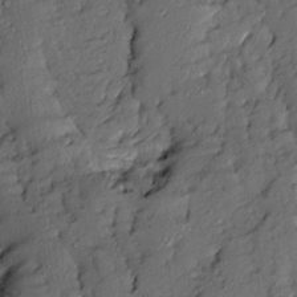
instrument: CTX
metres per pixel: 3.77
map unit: Ave
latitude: 13.5560
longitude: -134.4790
